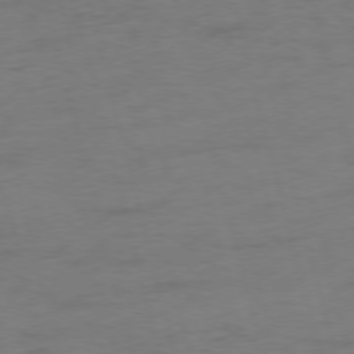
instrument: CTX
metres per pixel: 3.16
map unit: Ap
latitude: -75.6155
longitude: -73.9339
